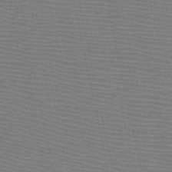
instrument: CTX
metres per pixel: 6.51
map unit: HNb
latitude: -46.6329
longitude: -41.5560
